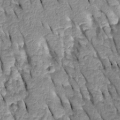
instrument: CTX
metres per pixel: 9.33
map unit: Htu
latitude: -0.2929
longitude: 150.3684
